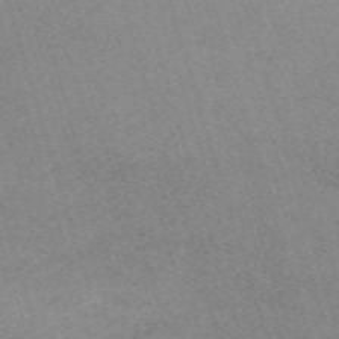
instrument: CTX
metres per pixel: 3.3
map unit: eHh
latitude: -62.2550
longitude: 49.3510
